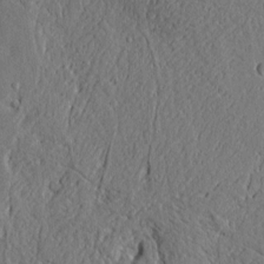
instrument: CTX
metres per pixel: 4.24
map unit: Aa
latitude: 9.7450
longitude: -129.9717
